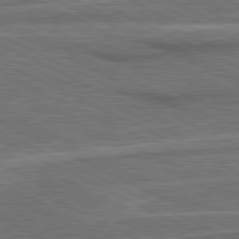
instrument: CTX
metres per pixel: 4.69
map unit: lApd
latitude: 81.2159
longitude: 140.8786
